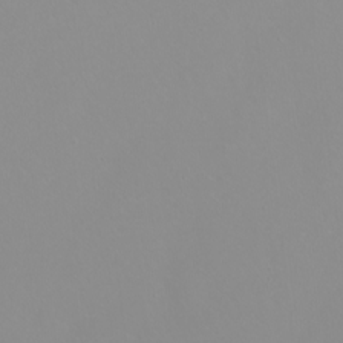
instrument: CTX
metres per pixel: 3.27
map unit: Htu
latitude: -6.3873
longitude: -71.8016
